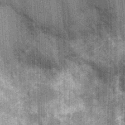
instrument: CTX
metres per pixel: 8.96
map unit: Nhu
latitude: -13.0109
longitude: -22.1200
